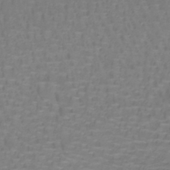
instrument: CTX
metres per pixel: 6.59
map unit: lHb
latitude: -42.0661
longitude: 57.1242
